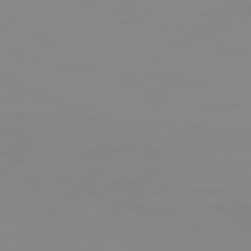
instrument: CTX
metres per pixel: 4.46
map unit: Hpe
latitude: 75.0270
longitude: -128.8002
